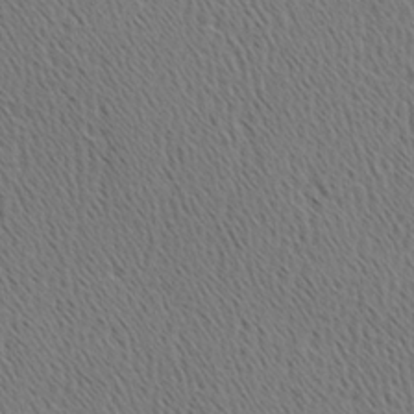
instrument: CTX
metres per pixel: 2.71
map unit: Hve
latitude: 3.3670
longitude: -124.8758
